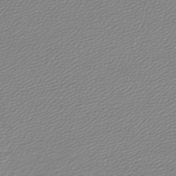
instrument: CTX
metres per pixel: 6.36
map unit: lHb
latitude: -44.7841
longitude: 61.8233
